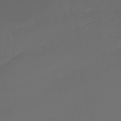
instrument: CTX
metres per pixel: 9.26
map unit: lHb
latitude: -42.9163
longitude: 66.2361
